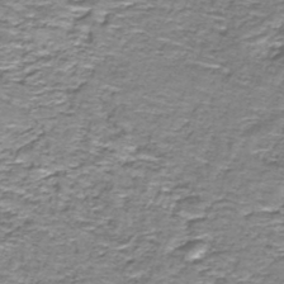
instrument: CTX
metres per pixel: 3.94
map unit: lHb
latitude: -43.6721
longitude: 54.2551
